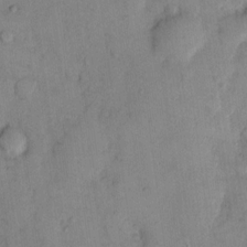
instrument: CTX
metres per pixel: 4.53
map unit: eHh
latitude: 13.5182
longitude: -62.9325
